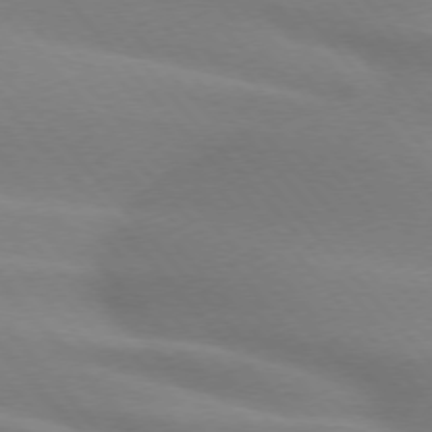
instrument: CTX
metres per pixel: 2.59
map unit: lApd
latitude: 74.2523
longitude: -61.0269
